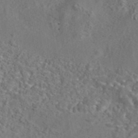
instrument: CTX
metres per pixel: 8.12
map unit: eAb
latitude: 42.8191
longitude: 105.1809
